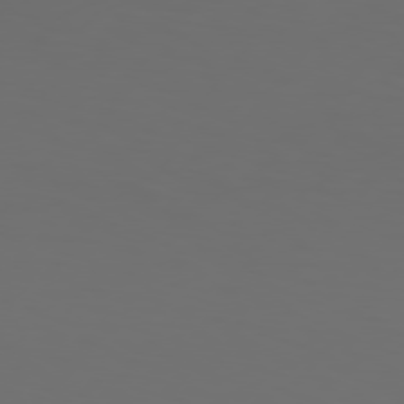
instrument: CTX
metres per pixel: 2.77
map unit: Hpe
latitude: 76.4601
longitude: -140.2144
